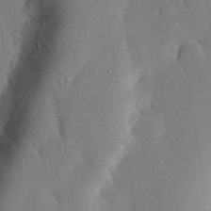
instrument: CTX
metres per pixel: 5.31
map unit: eHh
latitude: 29.5560
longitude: -81.0080
